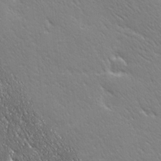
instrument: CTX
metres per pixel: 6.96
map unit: Ave
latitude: 20.5546
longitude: -137.4427
